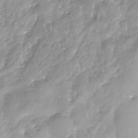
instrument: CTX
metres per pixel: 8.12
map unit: Nhe
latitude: -32.1795
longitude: -92.9135
